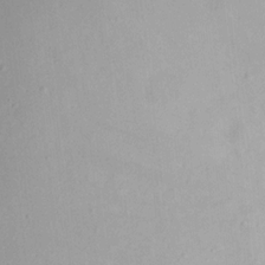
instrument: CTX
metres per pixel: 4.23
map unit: eHh
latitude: 17.6316
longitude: -73.6694
